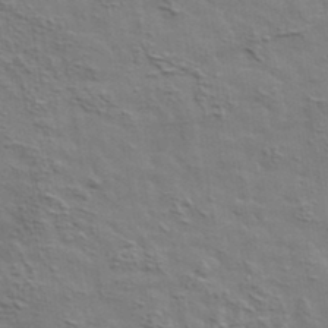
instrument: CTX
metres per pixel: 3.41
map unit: lHvf
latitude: 37.6505
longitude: -88.9703
